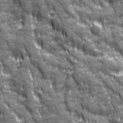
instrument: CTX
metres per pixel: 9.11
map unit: Ave
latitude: 19.8961
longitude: -134.2333
